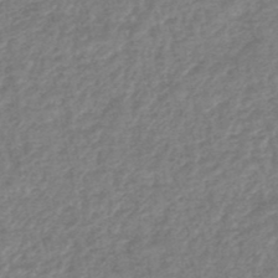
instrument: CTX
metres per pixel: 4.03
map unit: HNhu
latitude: -48.2173
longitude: 96.8975
